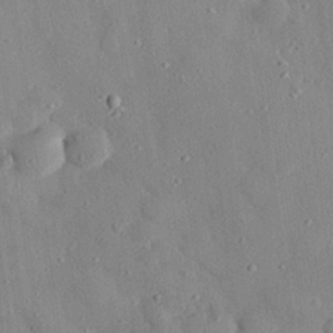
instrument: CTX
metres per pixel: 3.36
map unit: eHh
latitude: 28.4223
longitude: -77.8016
